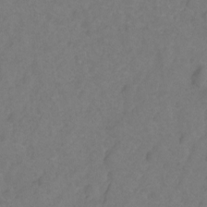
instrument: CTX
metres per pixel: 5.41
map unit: Hto
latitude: -2.7841
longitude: -33.9150
